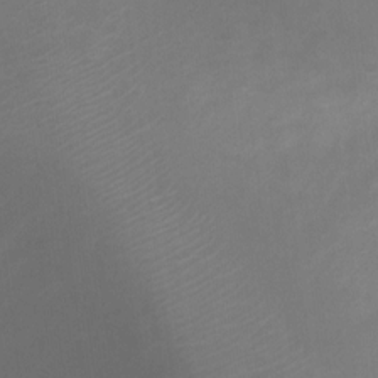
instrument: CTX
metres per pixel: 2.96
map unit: Ht
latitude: 2.4223
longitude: -25.6882
